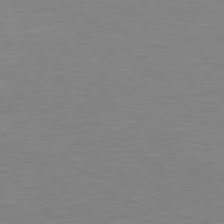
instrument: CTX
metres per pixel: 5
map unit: Hpe
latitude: 78.7813
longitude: -125.7827
